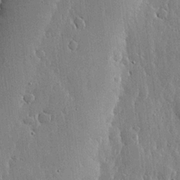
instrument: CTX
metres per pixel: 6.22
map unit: lHvf
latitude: 18.3467
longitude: -115.7260
